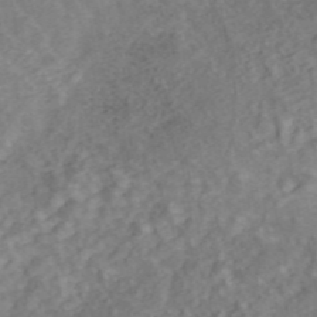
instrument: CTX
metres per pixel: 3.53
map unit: ANa
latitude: 46.1956
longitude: 22.3306
